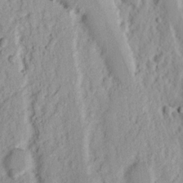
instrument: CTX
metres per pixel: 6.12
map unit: Nhu
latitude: 15.6316
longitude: -73.5183
